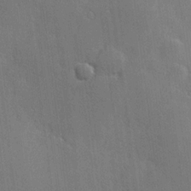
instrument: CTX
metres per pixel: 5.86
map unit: Hve
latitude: 18.6112
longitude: 151.0297
